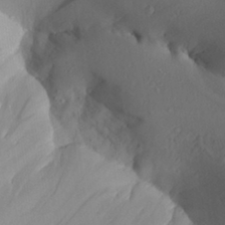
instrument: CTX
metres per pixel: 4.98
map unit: Aa
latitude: 28.8569
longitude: -134.0444
